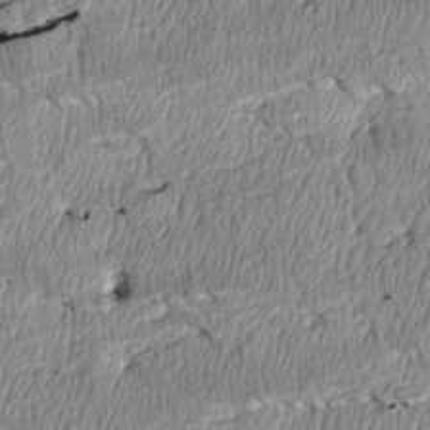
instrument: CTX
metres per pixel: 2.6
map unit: Htu
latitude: 3.3670
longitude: 150.2928
